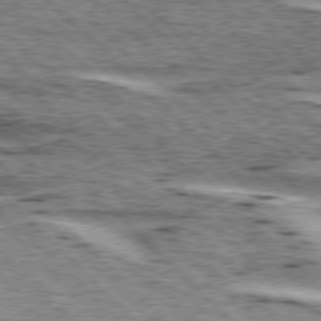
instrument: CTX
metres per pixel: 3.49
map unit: lApd
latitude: 76.2333
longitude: -79.5560
